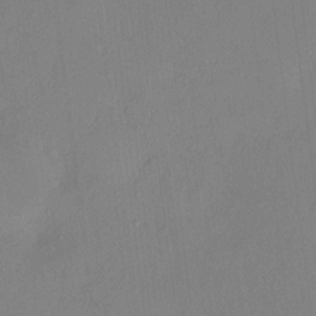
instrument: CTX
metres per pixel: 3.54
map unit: HNhu
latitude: 4.5924
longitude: 10.8975
